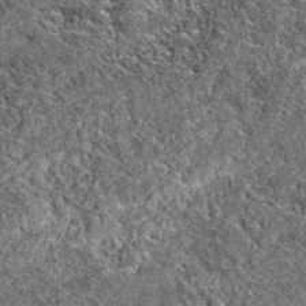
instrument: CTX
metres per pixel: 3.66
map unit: eAb
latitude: 38.2522
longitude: 110.4629
